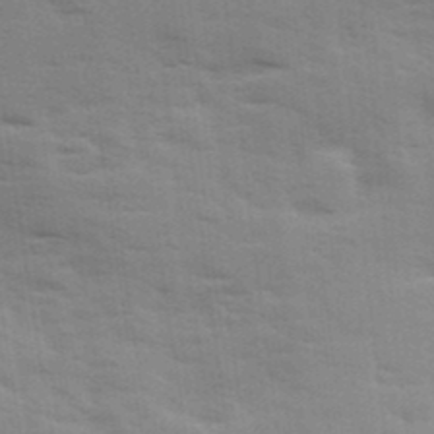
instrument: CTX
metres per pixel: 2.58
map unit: Ave
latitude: 11.4049
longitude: -102.4034
